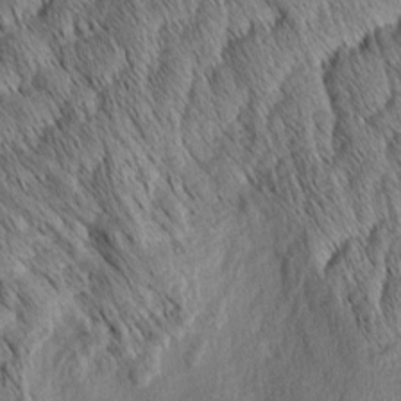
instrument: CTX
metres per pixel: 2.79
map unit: Aa
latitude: 6.5924
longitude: -130.5168
